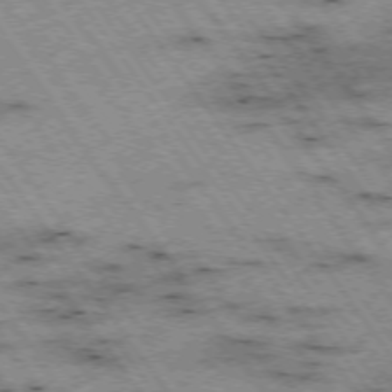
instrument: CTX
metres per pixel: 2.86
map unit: Hpe
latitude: -74.8786
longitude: 3.8233
